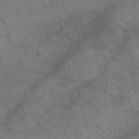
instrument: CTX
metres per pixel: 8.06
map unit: eAb
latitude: 50.2522
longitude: 110.8785
